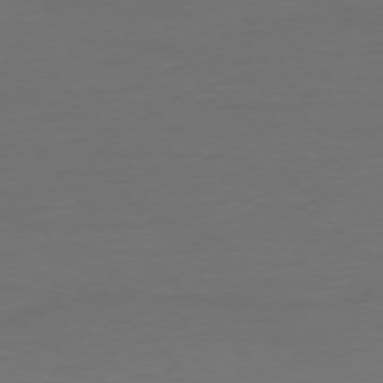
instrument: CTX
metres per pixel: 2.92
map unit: Ap
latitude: -77.0109
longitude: -71.4237
